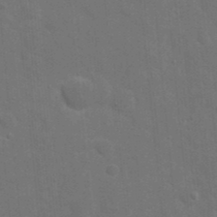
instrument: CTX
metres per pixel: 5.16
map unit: eHh
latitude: 19.8583
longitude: -64.3089
